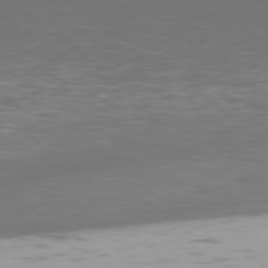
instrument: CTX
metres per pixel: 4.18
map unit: Hpe
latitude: 77.3103
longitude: -170.7246
